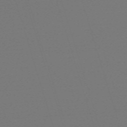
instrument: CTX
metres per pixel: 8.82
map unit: eHh
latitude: -63.3887
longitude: 52.6329
